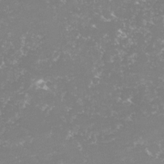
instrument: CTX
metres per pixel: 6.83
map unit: lHvf
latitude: -14.9920
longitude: -98.3278
